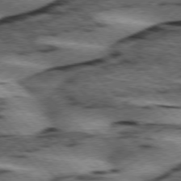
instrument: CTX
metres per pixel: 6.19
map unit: lApd
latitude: 75.7450
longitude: -79.3482
